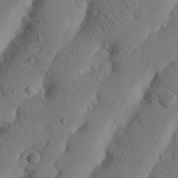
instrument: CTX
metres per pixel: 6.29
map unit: Nhu
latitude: 20.4979
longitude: -74.8758
